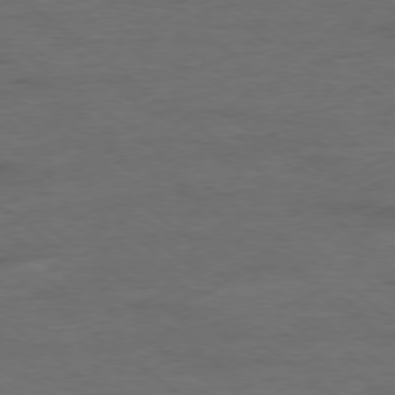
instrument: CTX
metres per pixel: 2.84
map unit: Ap
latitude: -78.4629
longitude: -92.1200
